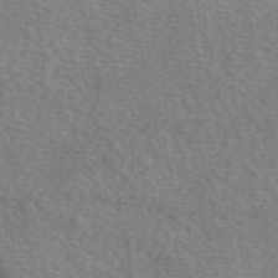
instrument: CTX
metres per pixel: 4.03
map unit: eAb
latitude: 50.7435
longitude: 108.5763
